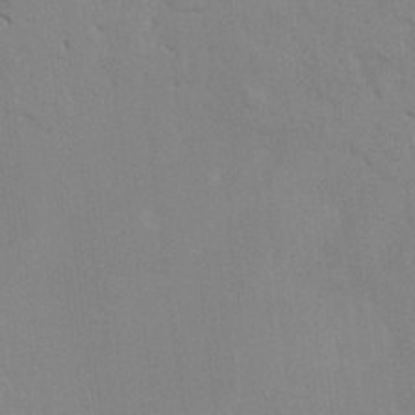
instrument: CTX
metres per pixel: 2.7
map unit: HNhu
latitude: 7.7827
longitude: -1.6316
